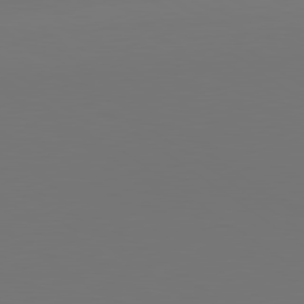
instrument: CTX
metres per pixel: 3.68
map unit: lApd
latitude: 79.9339
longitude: 158.6329
